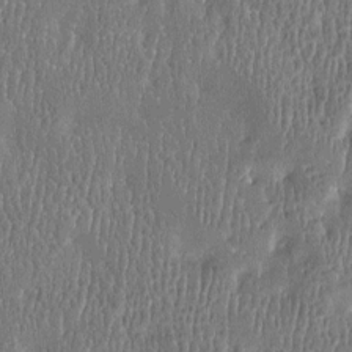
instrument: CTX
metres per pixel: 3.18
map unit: Htu
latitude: -4.5196
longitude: 176.0094
